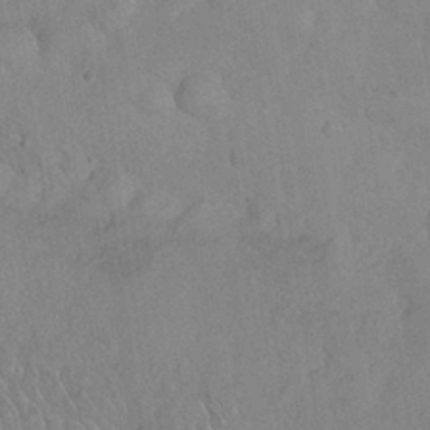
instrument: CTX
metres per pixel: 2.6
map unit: Nhu
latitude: 27.1025
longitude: -65.6694
